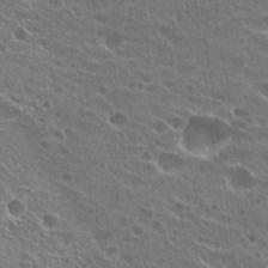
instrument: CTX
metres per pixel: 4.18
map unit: Hto
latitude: 22.1578
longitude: -39.9906
